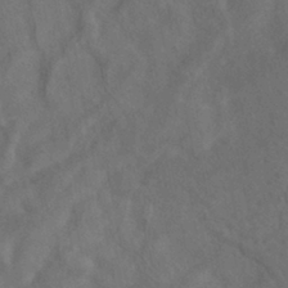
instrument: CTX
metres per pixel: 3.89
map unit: ANa
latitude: -39.2565
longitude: 96.9731
